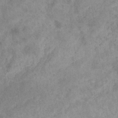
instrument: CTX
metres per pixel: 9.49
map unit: eHb
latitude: -31.7666
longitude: 71.3510
